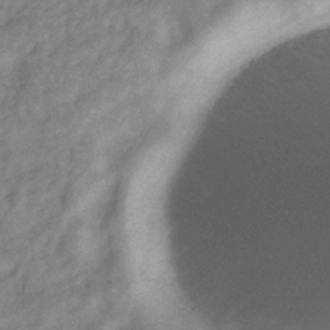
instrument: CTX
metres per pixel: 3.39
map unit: Hve
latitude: -32.0850
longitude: 89.7099
